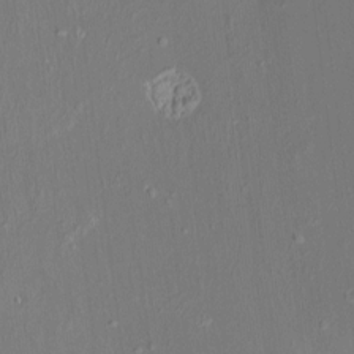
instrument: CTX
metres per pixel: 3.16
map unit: HNhu
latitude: 5.9906
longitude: 10.5763
